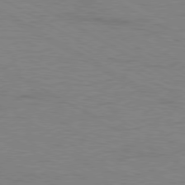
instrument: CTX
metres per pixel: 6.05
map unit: Ap
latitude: -80.6519
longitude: -52.1389
